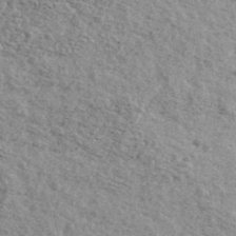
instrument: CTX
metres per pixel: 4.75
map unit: Ave
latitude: 41.3292
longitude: -108.6679
